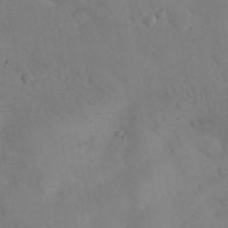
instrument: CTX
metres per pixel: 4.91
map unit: eHh
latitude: 25.9150
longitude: -66.4790
